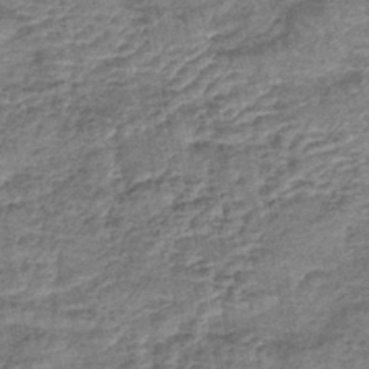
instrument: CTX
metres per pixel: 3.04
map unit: lHb
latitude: -42.4440
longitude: 79.4643
